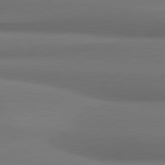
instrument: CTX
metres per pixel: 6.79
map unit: lApd
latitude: 81.6694
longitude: 173.1809
